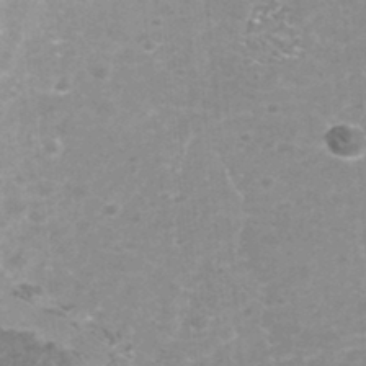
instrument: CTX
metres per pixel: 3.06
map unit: Nhu
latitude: -41.1431
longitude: -85.3293
